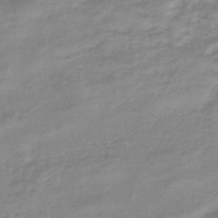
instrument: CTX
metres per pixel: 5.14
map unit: eHb
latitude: -44.6707
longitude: 81.8234
